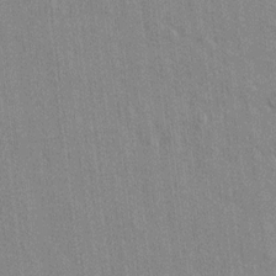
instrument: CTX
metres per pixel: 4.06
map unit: lAvf
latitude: 7.6505
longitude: 166.6707
